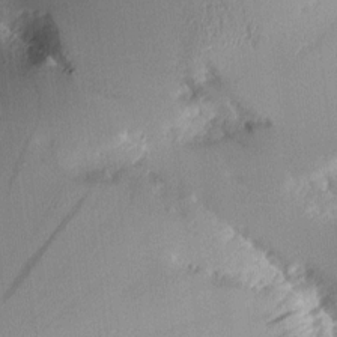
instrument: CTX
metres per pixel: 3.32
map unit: Aa
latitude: 10.5168
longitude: -127.0837
